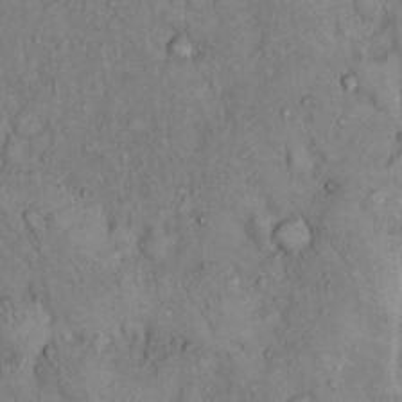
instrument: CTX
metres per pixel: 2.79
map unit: Hto
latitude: 11.8206
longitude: -60.3467
